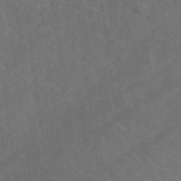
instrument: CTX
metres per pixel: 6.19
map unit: lHvf
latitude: 37.1403
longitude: -90.9514
